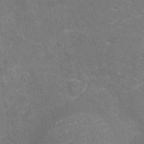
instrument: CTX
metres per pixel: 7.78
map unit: Nhu
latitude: -17.0298
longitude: -57.1970
